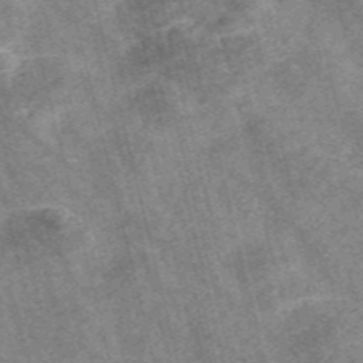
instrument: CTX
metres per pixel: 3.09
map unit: Nve
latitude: -56.5196
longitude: 53.5210
